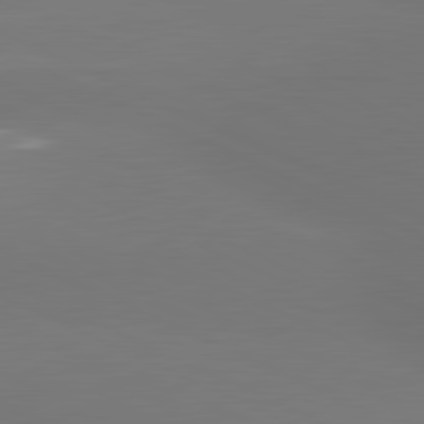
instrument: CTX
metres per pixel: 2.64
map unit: lApd
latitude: 81.7450
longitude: -164.6302
